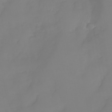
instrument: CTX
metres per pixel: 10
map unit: Nhu
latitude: -29.1998
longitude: -63.8773
